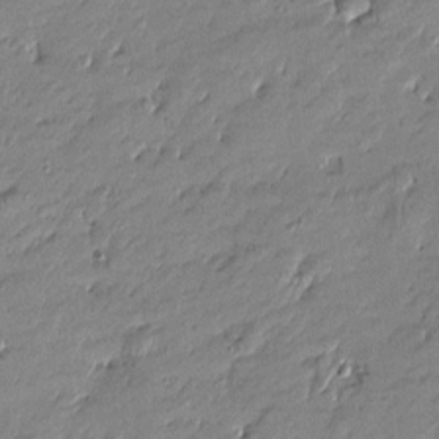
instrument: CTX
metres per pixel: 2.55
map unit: Htu
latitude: -5.9556
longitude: 176.8786
